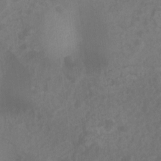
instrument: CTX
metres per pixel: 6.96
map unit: Ht
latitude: 2.7057
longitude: -25.6882
